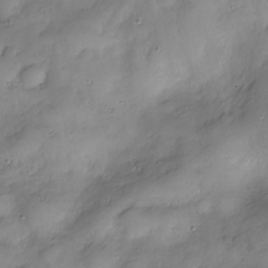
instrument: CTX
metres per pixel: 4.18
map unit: Nve
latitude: -26.8974
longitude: -149.2348
